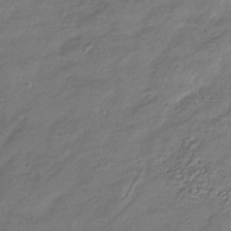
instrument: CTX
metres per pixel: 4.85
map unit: eHb
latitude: -35.0108
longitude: 80.3873
